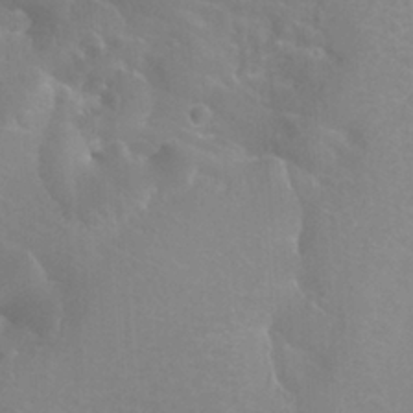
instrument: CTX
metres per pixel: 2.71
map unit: Htu
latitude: -12.2740
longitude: -73.4427
